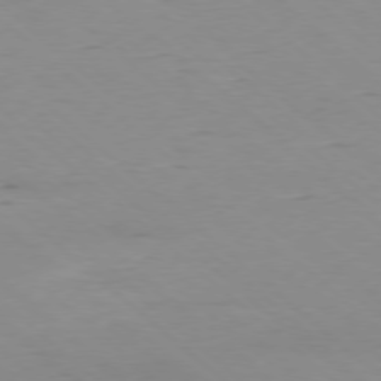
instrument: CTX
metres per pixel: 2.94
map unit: Ap
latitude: -78.0661
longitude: -89.9717
